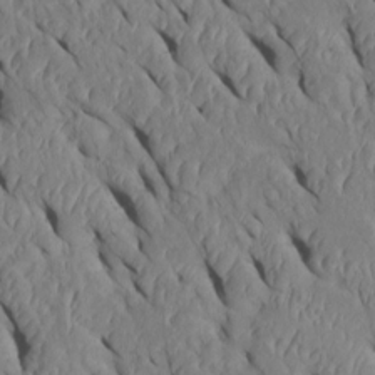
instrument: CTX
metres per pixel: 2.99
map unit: Htu
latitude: 1.2348
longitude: 148.5385
